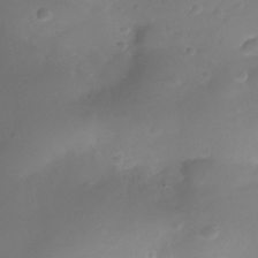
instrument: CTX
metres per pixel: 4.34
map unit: Nhe
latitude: -36.5007
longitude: -130.9514
